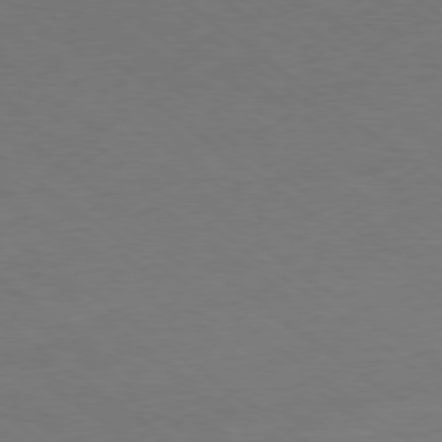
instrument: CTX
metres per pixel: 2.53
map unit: Ap
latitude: -79.1620
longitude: -97.3859
